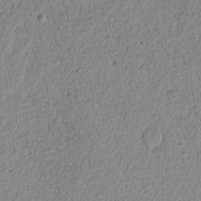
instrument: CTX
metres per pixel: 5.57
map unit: Nhu
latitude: -4.8975
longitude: -149.5560
